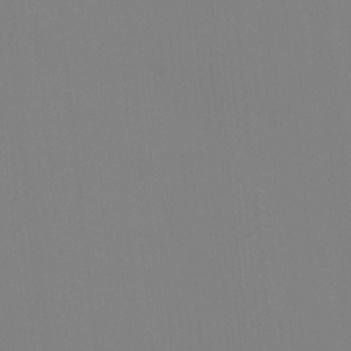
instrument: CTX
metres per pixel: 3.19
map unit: Ave
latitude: 3.3481
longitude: -112.8380
